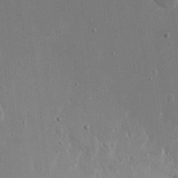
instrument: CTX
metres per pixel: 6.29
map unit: Nhu
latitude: 19.1592
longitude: -72.2712
